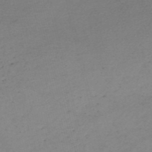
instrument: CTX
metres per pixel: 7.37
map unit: eHh
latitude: -54.1606
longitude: -89.9717
